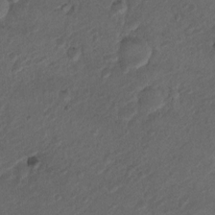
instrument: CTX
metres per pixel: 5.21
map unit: Nhu
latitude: 5.9906
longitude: -22.8569
